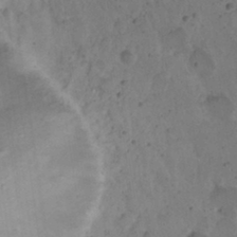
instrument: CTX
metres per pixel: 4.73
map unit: eHh
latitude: 22.8758
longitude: -70.4790
